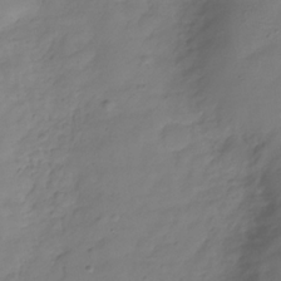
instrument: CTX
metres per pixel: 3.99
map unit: Hve
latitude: -32.2362
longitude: 93.5021
